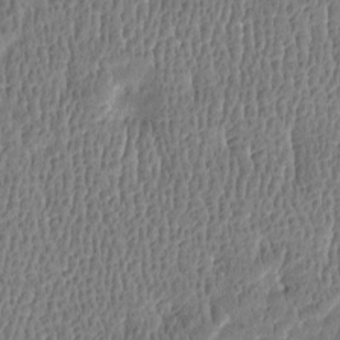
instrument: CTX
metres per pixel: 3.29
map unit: Htu
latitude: -4.0472
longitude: 175.9745
